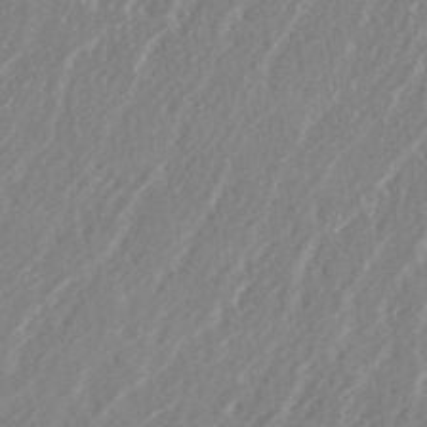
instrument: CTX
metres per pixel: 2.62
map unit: eHh
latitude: 33.9906
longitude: -132.7813
